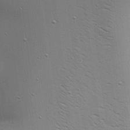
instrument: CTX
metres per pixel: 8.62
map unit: Aa
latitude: 18.9136
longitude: -141.8394
